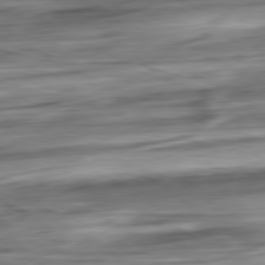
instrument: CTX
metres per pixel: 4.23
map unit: Ap
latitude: -81.0487
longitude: -68.0255
